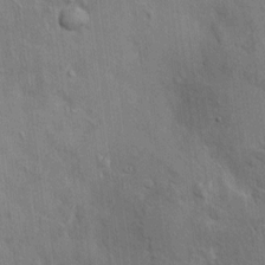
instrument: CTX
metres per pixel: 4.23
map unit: HNhu
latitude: 8.2145
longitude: -5.0269
